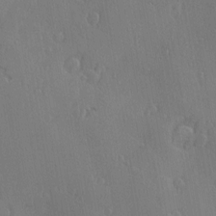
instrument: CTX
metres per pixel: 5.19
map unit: Nve
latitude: -7.5210
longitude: 173.7855
